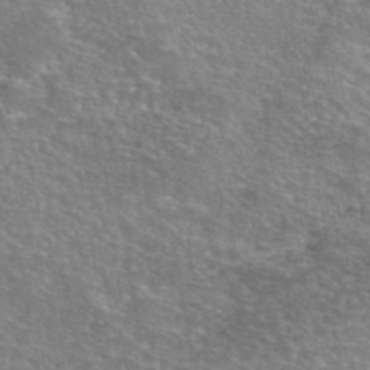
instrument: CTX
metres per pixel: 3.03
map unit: eAb
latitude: 45.7449
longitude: 106.5763
